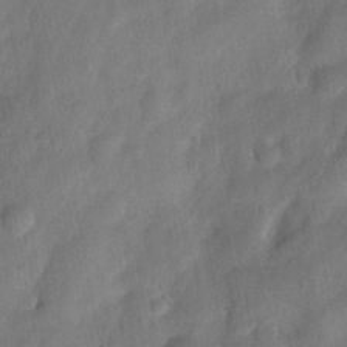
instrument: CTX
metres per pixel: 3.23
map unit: Nhu
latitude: 5.3104
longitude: -24.5734
